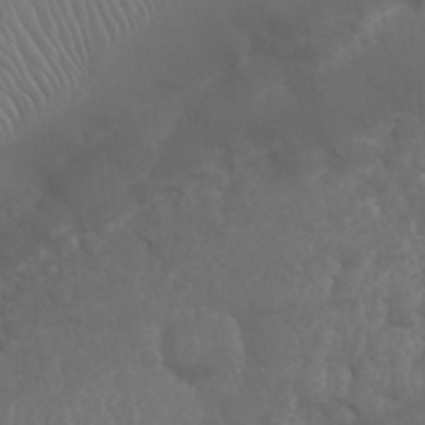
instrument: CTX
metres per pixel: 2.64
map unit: Nhu
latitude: 26.2145
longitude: -61.7449
